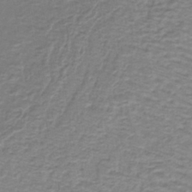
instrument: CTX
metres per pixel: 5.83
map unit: lHb
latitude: -40.2739
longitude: 61.5588
